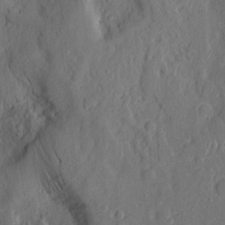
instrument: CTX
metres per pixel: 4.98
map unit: Nhu
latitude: -5.3887
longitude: -150.3089
